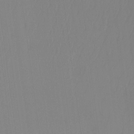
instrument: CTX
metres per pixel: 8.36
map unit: Ht
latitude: -14.3496
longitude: -50.0633
